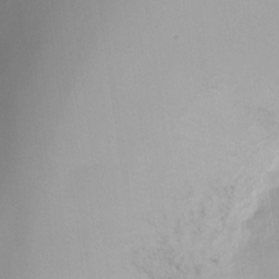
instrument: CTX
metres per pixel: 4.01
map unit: Ht
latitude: -6.5951
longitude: -30.5168
